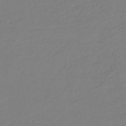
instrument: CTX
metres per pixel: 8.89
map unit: eHb
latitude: -46.1039
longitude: 89.0864
